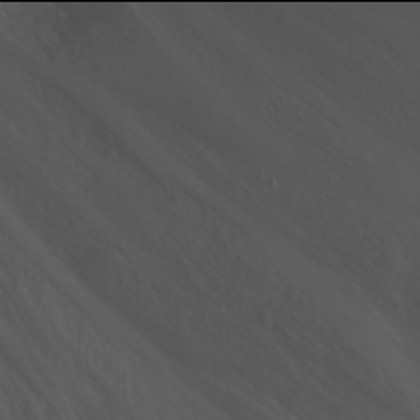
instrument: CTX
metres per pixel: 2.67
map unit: Nhu
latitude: -6.0094
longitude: -77.2726
